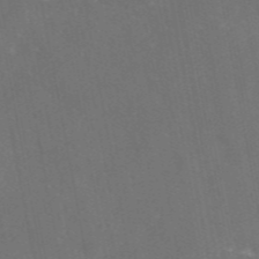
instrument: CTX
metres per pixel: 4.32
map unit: eAb
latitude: 46.4790
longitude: 115.2187
